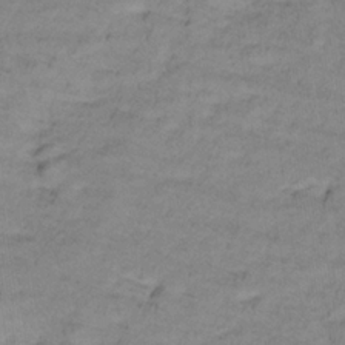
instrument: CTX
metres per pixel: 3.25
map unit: lHb
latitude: -32.6897
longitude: 65.6722
